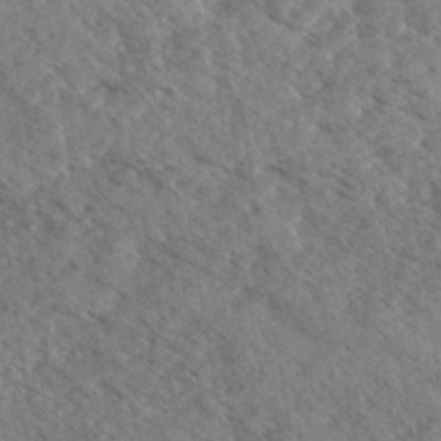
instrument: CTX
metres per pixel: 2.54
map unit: eHh
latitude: 35.1970
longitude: -140.2522
